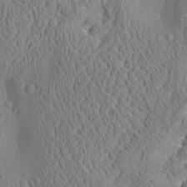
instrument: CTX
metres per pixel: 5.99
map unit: Aa
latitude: 8.7624
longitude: -134.4034
